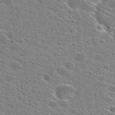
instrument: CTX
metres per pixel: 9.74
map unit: Hto
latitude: 27.4049
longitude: -45.3481
